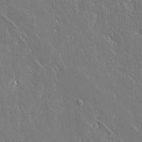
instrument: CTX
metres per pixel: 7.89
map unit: lAvf
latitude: 14.1200
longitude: -126.5924
